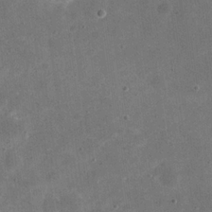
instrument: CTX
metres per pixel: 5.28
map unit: eHh
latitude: 20.0822
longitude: -65.3860
